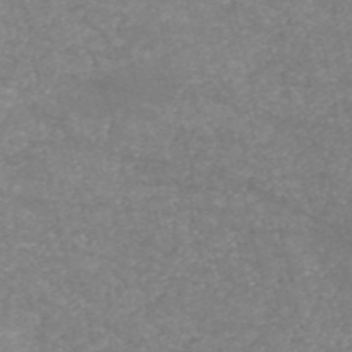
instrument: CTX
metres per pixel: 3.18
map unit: HNb
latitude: -53.9367
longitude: -38.6301
